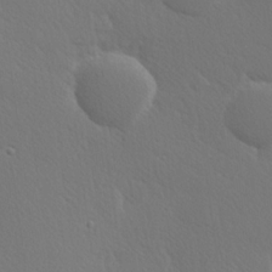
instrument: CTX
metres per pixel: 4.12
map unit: Hve
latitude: 19.5749
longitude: 149.7667
